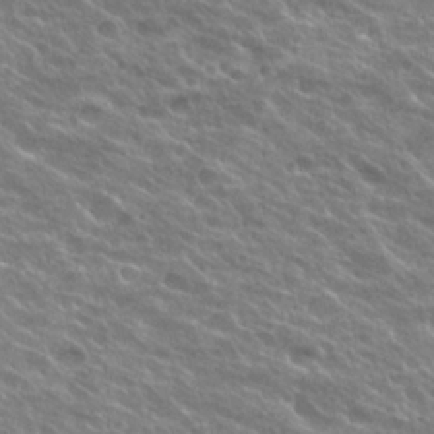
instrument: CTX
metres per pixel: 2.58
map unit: Hto
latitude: 25.1214
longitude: -37.8206
